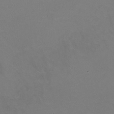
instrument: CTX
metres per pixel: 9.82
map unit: HNhu
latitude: -2.0661
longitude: -2.6112
